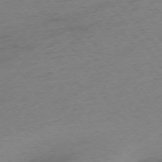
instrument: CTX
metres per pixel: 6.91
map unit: Ap
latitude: -75.3132
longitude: -72.2901
